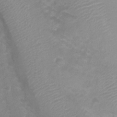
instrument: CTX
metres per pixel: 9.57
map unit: Nhu
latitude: -0.5007
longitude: -16.6868
